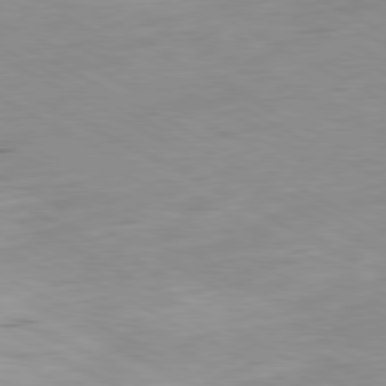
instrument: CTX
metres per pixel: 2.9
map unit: Ap
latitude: -80.7463
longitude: -92.9324
